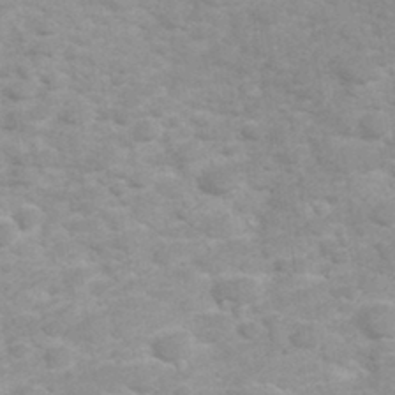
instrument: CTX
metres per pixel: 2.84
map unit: Hve
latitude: 32.1578
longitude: 151.8233
